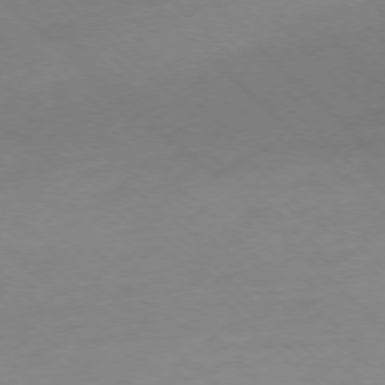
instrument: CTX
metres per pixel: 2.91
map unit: Ap
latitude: -76.4062
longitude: -77.9339
